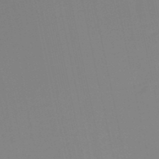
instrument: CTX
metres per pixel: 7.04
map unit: HNb
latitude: -51.3510
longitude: -50.5356
